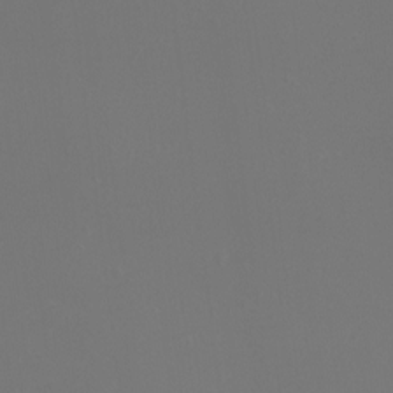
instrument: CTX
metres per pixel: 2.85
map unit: Ht
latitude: -6.3873
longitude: -27.0081
